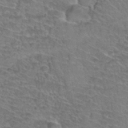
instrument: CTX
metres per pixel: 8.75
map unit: Hto
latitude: 35.4615
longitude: -44.6679
